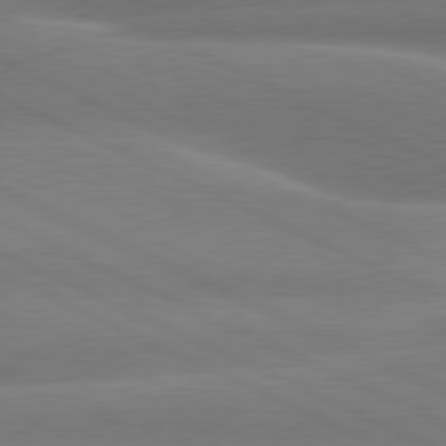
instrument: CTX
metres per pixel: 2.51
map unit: lApd
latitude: 80.4034
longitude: -137.6127
